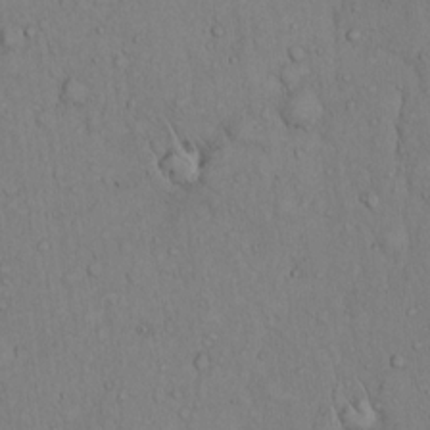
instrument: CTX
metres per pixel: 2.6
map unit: Hto
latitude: 13.8583
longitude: -57.8205
